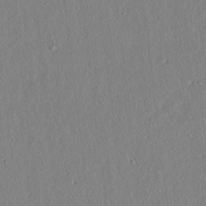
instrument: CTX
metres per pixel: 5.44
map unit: lAvf
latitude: 7.2915
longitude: 168.0094
